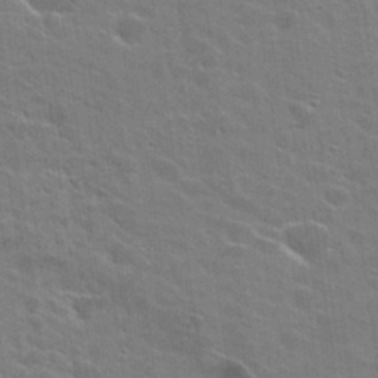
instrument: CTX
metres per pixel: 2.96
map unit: Hto
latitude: 26.4223
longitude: -43.2537
